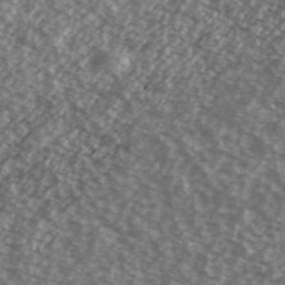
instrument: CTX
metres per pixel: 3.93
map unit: Ave
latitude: 39.2726
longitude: -111.2726
